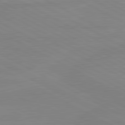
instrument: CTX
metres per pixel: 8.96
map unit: lApd
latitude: 80.9703
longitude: -176.5545
